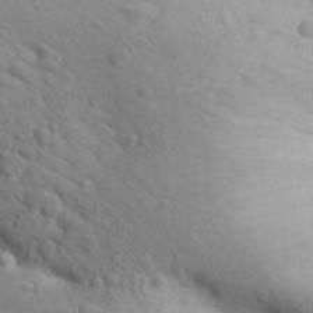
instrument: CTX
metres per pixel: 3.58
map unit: Aa
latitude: 31.4994
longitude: -146.3846
